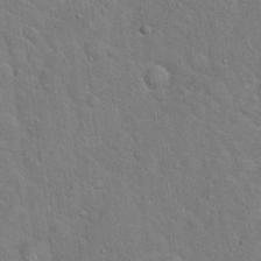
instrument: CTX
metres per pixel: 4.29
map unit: Hto
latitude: 19.1025
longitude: -51.0458
